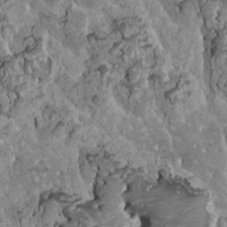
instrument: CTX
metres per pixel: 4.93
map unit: HNhu
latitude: 5.7827
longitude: -0.8947
